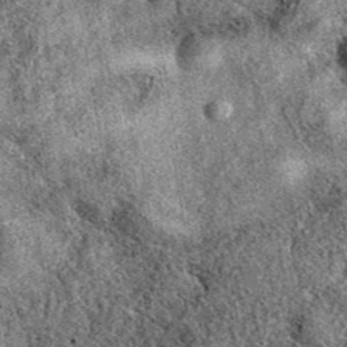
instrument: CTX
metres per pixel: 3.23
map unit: eAb
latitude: 38.9136
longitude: 108.7841
